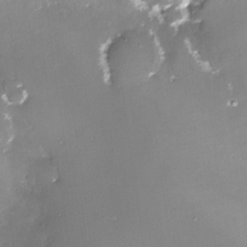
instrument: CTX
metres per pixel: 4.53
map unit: Nhe
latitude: -27.8044
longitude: -109.7071
